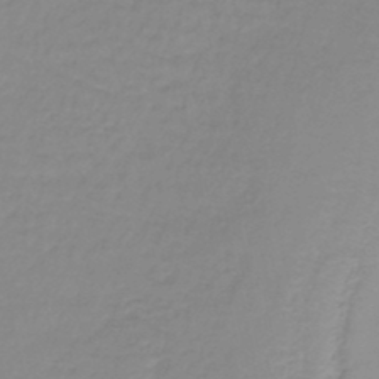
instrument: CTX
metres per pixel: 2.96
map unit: lHb
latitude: -36.5951
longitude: 61.8989
